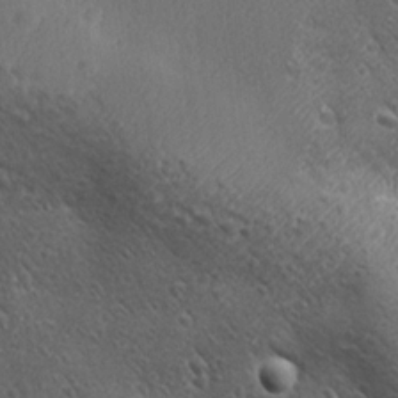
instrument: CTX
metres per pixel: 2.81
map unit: Ave
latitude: 21.5938
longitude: -137.4427
